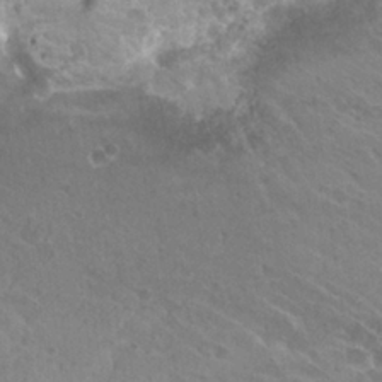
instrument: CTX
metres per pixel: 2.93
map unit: Hto
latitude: 26.3845
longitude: -36.3467
